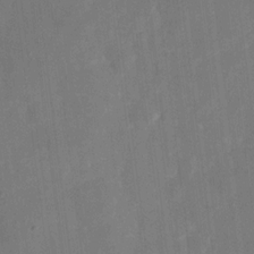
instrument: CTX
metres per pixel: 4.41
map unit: eHh
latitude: 5.6694
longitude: -69.5938
